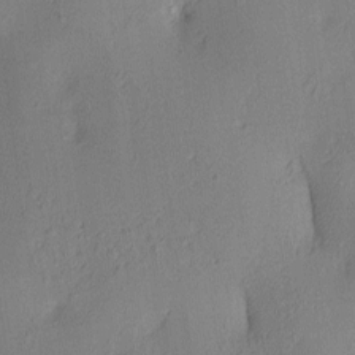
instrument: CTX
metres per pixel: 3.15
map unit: lAa
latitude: 4.4979
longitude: -115.9906
